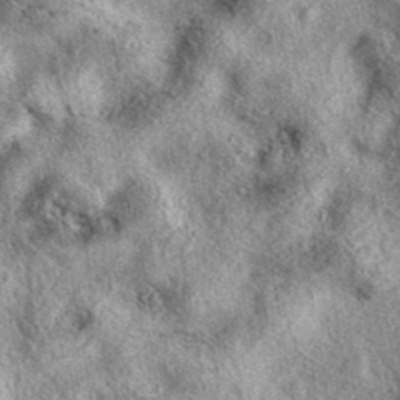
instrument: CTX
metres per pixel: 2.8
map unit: eAb
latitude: 39.5749
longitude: 111.6533
